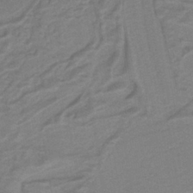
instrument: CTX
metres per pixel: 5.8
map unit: lHb
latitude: -40.2928
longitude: 53.1998
